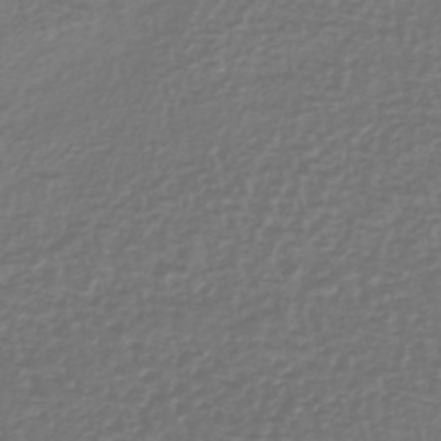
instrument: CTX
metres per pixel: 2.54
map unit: lHb
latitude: -41.5399
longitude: 72.5951
